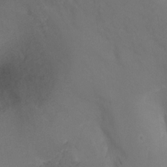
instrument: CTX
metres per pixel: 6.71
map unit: Ht
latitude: -1.0676
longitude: -32.8191
